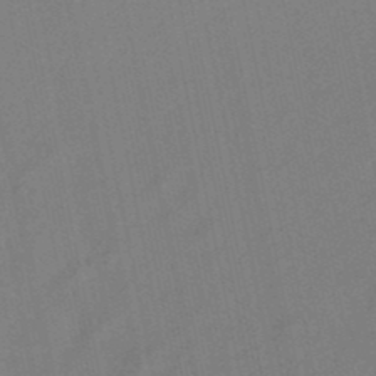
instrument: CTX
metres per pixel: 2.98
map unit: lHb
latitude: -49.3699
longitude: 72.4062
